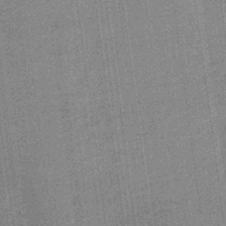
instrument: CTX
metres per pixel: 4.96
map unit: lHb
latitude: -40.3495
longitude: 69.5399
